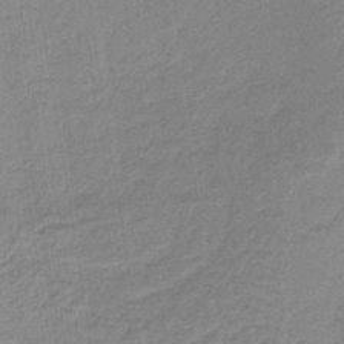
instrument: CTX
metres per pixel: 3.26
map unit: lHb
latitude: -40.2928
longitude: 63.1620
